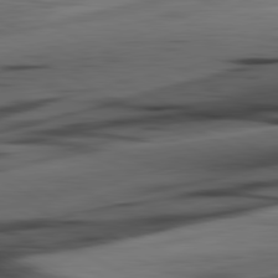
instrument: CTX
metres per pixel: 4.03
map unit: lApd
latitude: 80.9514
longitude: -84.9514
